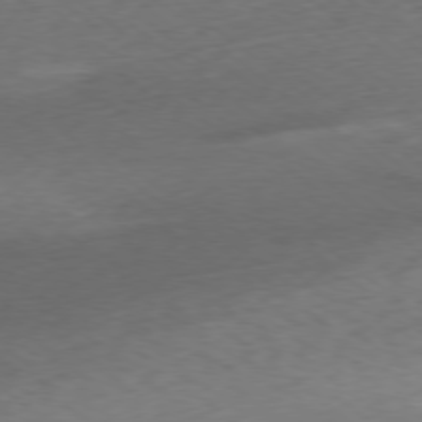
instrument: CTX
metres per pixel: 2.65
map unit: Ap
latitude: -78.4062
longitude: -69.0081
